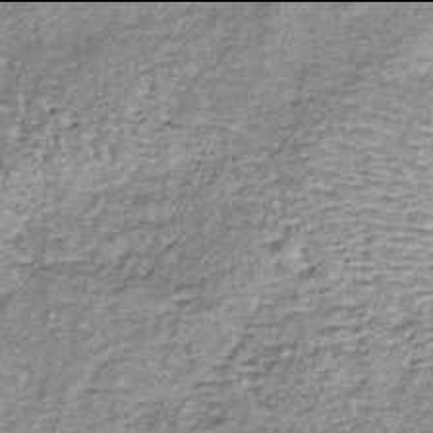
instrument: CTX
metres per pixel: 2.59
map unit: lHb
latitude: -38.0094
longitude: 65.0676
